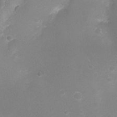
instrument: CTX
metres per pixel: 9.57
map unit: Ht
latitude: -7.2376
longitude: -21.0837
